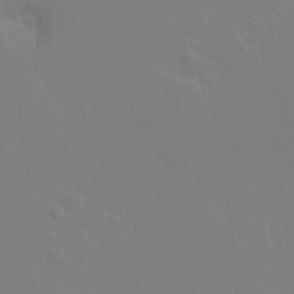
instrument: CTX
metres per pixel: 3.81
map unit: Hto
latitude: -7.4265
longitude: -38.5546
